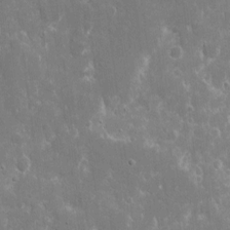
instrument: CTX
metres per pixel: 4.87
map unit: eHh
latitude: 8.4034
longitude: -70.2144
